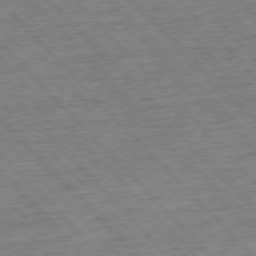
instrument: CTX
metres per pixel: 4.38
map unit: Hpe
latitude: -76.7085
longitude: -15.9528
